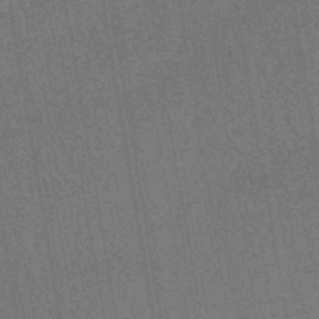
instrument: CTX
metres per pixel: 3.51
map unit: lHb
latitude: -43.2753
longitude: 65.2754
